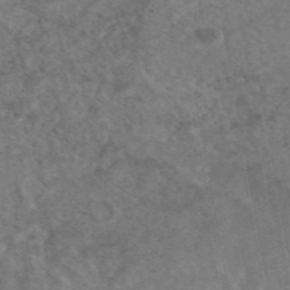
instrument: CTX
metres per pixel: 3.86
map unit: eAb
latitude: 45.0458
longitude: 114.2361
